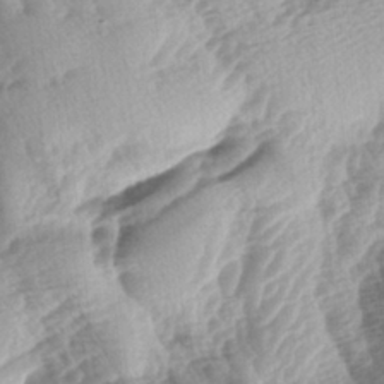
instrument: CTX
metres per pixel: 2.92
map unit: lAa
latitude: -4.1039
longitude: -126.9136
